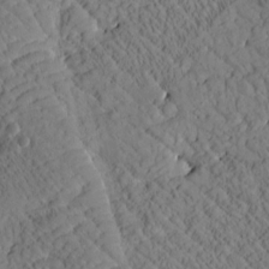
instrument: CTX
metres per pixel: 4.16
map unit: Htu
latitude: 0.7813
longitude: 176.4251
